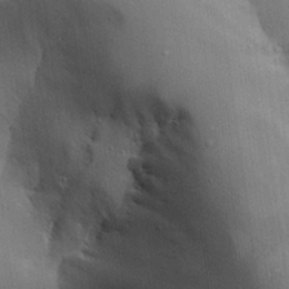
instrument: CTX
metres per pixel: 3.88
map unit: Aa
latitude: 25.9528
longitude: -127.9528
